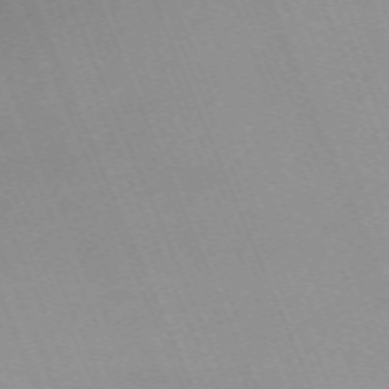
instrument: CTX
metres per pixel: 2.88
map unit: Nhu
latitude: -67.8422
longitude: 38.8786
